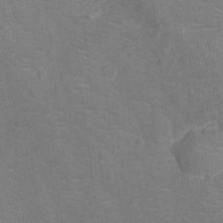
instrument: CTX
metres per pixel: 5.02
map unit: Ht
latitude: -12.7652
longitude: -25.3481
